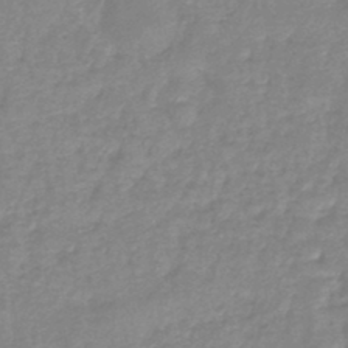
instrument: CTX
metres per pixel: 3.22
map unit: eHb
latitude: -45.5966
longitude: 83.1242
